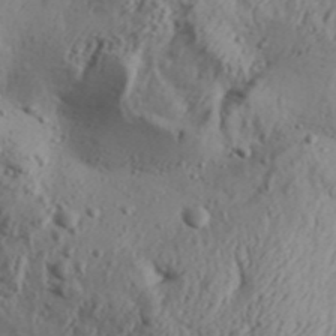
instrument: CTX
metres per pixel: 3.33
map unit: Aa
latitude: 31.4616
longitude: -136.1956
